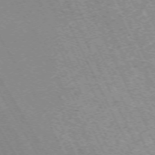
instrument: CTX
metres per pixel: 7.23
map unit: Hpe
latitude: -71.3510
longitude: 11.2943
